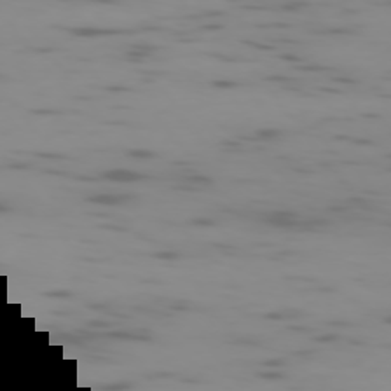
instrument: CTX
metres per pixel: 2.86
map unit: Ap
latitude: -75.9556
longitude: -67.5749
